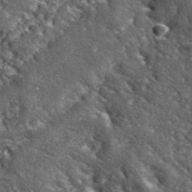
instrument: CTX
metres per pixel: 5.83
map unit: lHvf
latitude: 41.9717
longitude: -89.4238
